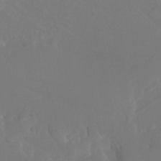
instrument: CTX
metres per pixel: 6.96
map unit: Htu
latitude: -7.4643
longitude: -47.8395
